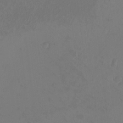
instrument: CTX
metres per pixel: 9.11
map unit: eHh
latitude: -3.0486
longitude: -74.3278
